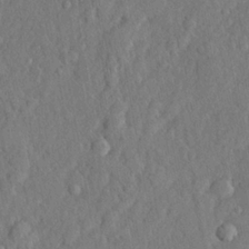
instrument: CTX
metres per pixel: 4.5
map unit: lHvf
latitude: 22.8569
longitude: 143.8422
